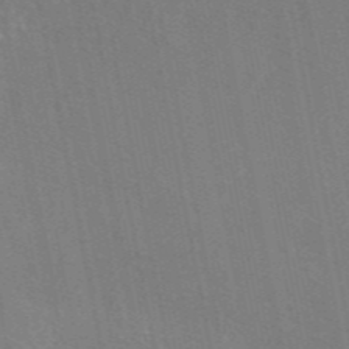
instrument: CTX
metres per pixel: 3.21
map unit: eAb
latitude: 47.0459
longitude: 116.6518
